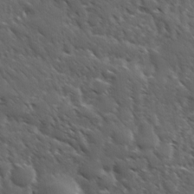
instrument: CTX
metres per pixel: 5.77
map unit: Ave
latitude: 10.9514
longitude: -103.6883
